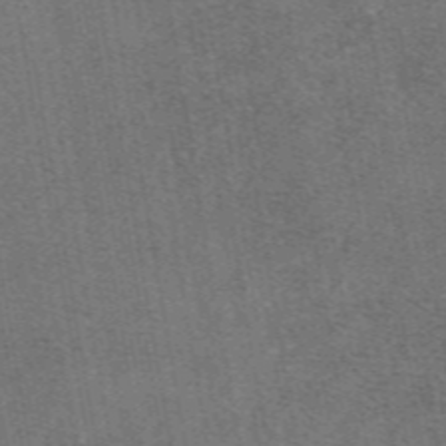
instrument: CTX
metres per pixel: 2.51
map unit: eAb
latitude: 48.4412
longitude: 104.4440
